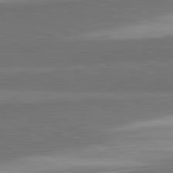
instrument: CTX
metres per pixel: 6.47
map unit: lApd
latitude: 82.1766
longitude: 156.0661
